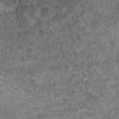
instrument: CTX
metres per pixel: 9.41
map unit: Nhu
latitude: 7.9906
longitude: -20.5923
